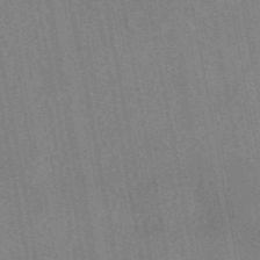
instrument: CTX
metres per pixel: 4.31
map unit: eAb
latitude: 48.8758
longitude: 104.1417
